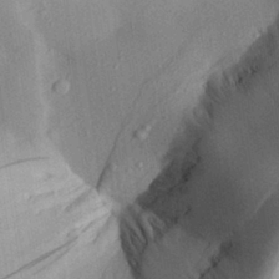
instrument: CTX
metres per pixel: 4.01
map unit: Aa
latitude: 28.9513
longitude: -145.5371
